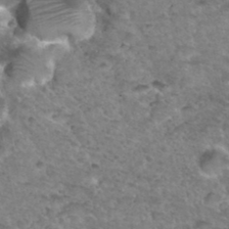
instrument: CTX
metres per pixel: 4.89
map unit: Hto
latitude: 36.3656
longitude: -48.4601
